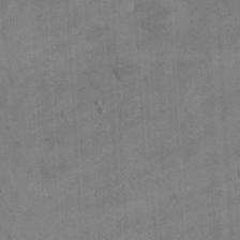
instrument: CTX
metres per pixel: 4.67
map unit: eHh
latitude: 25.3481
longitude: -65.5182
